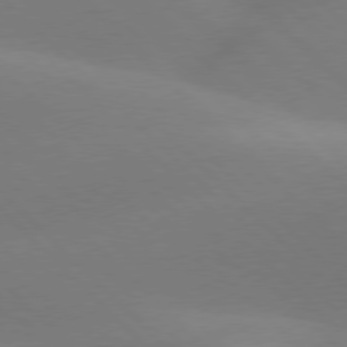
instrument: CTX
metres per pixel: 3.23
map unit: lApd
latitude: 77.6694
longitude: -50.7435
